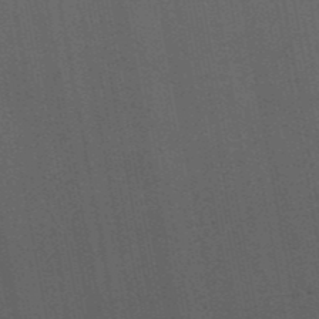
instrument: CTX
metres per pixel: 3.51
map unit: eAb
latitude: 42.8569
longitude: 106.0472
